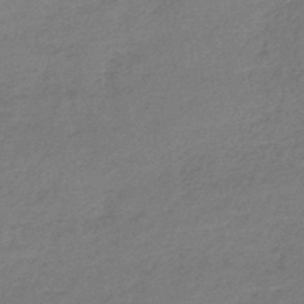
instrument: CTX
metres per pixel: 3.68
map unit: lHb
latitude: -45.0298
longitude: 69.9367
